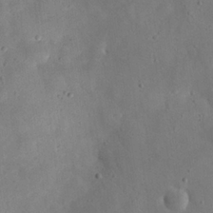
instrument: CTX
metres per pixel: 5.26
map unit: eHh
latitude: 25.2725
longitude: -67.8016
